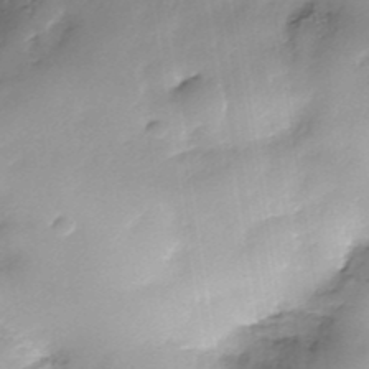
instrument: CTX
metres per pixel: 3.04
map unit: Nhe
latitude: -38.0094
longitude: -148.9136
